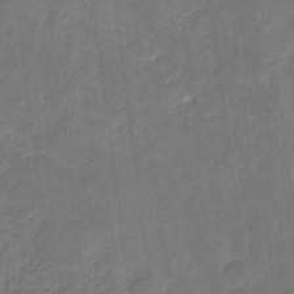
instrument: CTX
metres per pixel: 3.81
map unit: lHb
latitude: -30.7841
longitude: 66.1795
